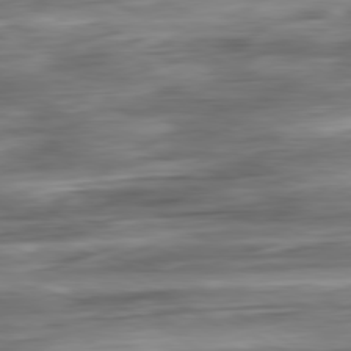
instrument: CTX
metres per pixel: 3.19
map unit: Ap
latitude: -80.9731
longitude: -68.2901
